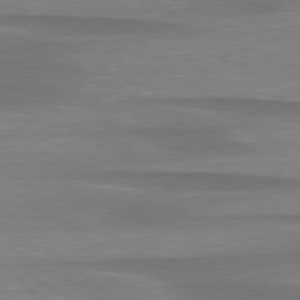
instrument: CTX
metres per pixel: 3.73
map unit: lApd
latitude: 79.1214
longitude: -88.3846
